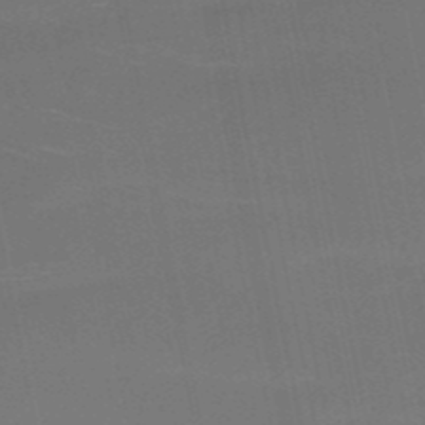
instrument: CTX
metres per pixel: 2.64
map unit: HNb
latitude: -51.7478
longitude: -45.7449
